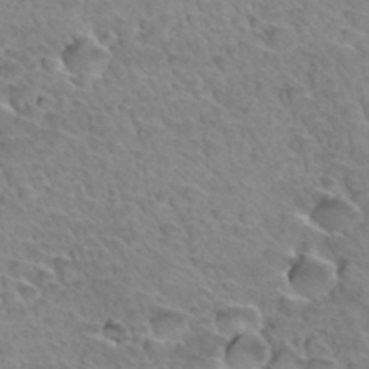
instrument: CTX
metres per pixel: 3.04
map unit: Hto
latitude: 34.4979
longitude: -46.4601
